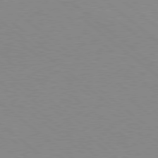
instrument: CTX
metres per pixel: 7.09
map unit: Hpe
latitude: 78.2334
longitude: -151.3670
